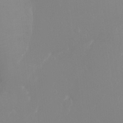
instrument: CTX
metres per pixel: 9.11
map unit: Ht
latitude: -16.1039
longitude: -41.0836
